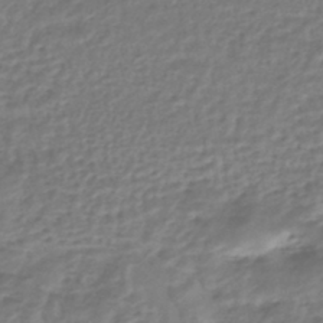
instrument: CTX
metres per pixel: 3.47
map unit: HNhu
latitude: -45.1431
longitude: 102.6330
